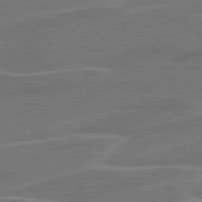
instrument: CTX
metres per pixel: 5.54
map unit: lApd
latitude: 81.3104
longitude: 121.6910
